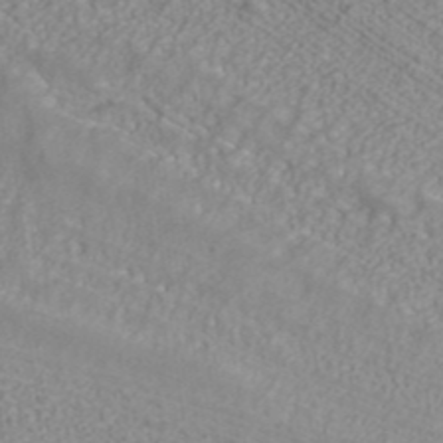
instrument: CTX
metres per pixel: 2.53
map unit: ANa
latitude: 40.4412
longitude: 23.4077
